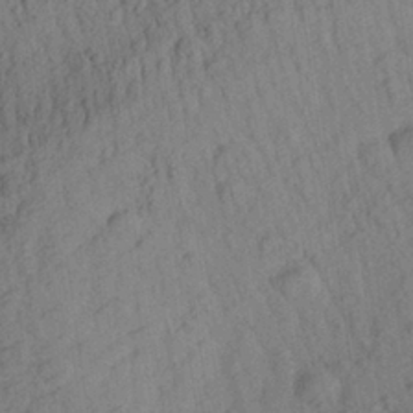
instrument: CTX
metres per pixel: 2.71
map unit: Aa
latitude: 27.8583
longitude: -141.7449
